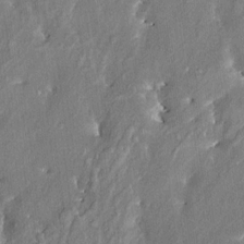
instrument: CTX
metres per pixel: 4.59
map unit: HNhu
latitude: 2.8380
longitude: 8.4440
